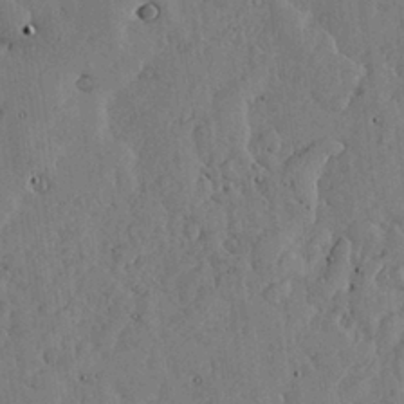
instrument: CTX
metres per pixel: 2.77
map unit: lHvf
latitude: 17.7072
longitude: -113.8205
